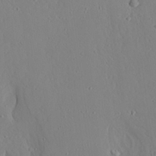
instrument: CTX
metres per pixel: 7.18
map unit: Aa
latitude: 24.3089
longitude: -136.6680
